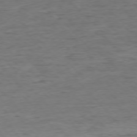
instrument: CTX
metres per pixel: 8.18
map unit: Ap
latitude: -76.5196
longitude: -91.8016
